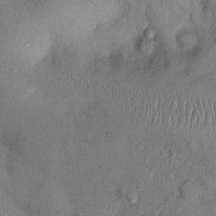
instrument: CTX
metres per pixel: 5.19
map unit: Ht
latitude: 0.5734
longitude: -13.9717
